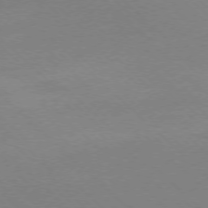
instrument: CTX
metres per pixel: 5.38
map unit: Ap
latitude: -77.3510
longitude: -70.1200
